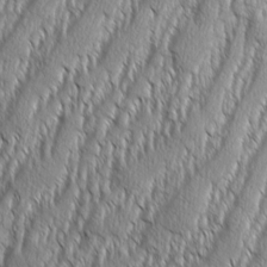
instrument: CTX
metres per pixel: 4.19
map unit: Aa
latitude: 8.3467
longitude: -129.3104
